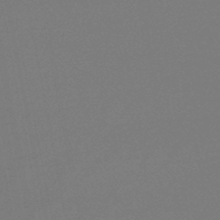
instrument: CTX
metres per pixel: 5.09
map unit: lHb
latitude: -47.0297
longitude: 69.3698
